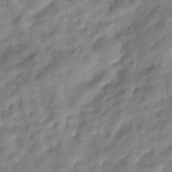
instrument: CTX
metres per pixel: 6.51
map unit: Hve
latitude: -29.7289
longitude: 94.5384
